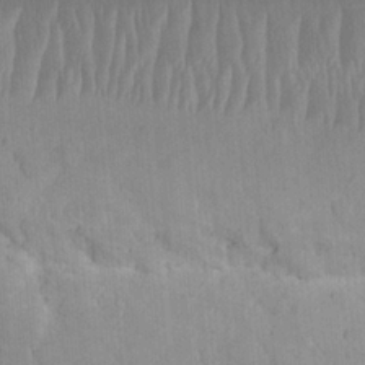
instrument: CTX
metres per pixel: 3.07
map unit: eHh
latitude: 21.3671
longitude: -63.1215
